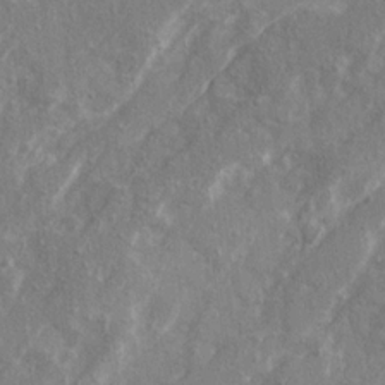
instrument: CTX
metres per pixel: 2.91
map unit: Ave
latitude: 21.0081
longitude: -130.5735
